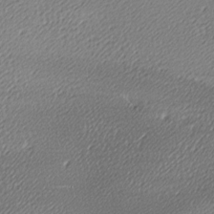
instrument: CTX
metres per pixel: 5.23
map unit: lAa
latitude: -10.3495
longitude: -126.8380
